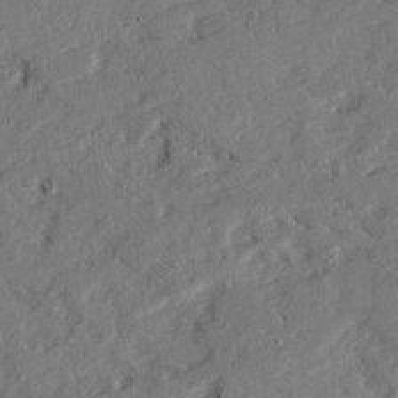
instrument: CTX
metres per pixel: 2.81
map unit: Ave
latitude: 22.7435
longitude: -131.7450
